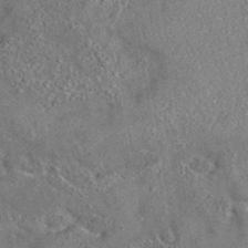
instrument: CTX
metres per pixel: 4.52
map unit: eAb
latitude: 35.6505
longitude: 113.3321
